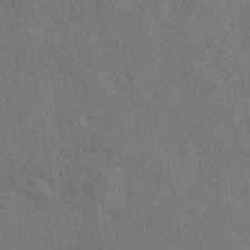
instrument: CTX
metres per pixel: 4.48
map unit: eHh
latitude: -41.4643
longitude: 120.8219
